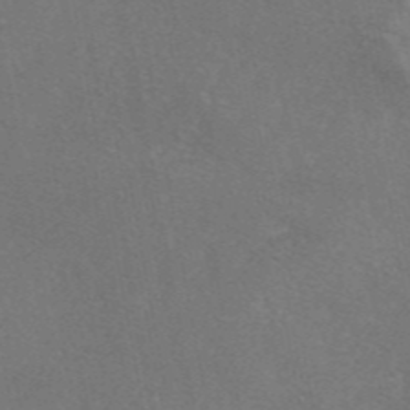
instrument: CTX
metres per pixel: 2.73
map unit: eAb
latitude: 46.8380
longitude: 110.2550
